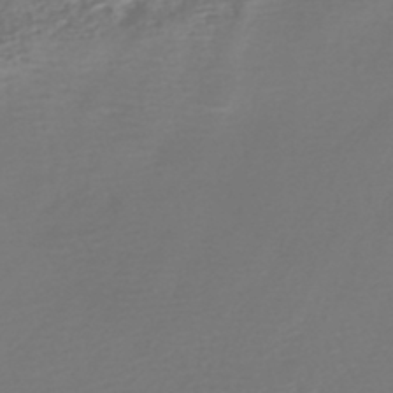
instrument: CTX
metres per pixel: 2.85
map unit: HNhu
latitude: -46.3117
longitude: 98.8030
